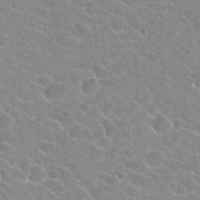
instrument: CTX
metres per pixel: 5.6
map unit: Hto
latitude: 23.8394
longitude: -43.8583
